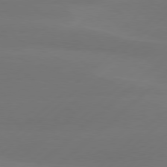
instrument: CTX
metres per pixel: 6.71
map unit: Hpe
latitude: 78.1767
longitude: -131.1593
